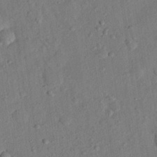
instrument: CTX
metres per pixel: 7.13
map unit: eHh
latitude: 24.6301
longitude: -80.7624
